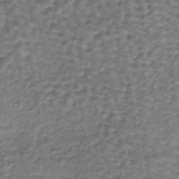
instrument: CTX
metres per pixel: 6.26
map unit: lHb
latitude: -37.2376
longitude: 60.3684
